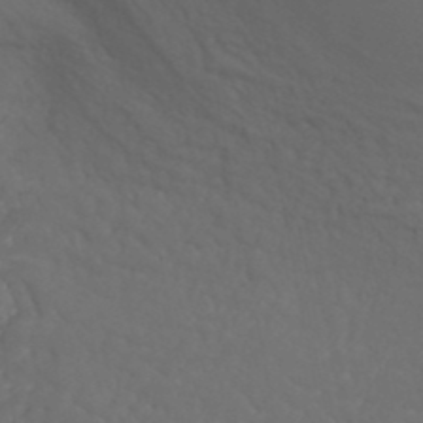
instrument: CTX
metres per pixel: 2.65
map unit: ANa
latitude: 40.9702
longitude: 53.4454
